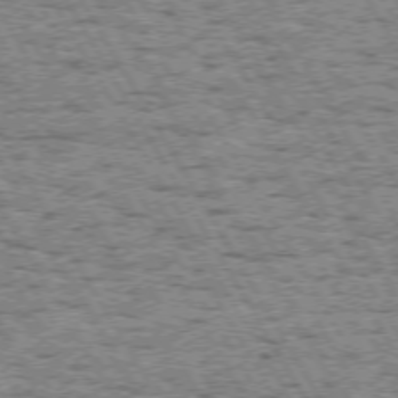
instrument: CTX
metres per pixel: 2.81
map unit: Hpe
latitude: 72.1578
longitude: -127.8017
